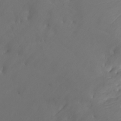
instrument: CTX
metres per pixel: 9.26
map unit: Nhu
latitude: -7.4454
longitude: -69.9717
